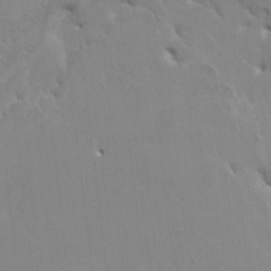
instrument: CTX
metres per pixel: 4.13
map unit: HNhu
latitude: 4.2145
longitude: -4.0822
